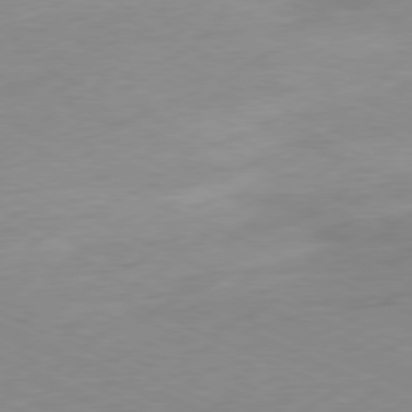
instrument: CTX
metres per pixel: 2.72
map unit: Ap
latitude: -78.3684
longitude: -73.0081
